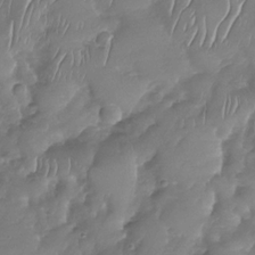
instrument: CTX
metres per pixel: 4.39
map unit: Nhu
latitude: -30.0850
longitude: -59.9339
